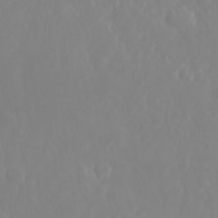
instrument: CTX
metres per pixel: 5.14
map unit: Nhu
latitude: 30.5168
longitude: -59.5938
